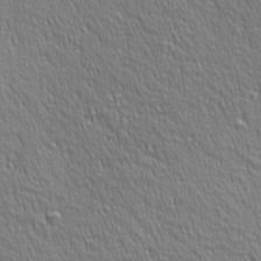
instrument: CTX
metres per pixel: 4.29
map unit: Ave
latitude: 22.8191
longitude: -135.8961
